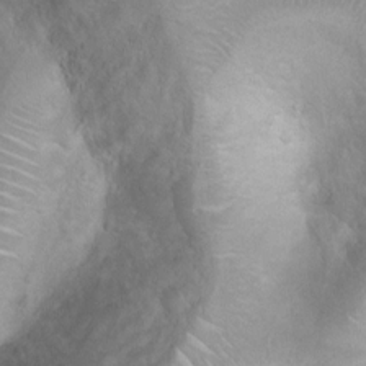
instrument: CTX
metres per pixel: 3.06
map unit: Nhu
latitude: 3.6694
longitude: -24.8569
